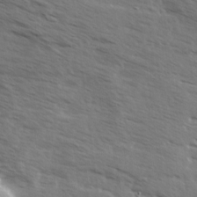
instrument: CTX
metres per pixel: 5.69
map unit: Ave
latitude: 13.5560
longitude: -102.1766
